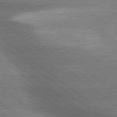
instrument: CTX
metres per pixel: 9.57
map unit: lApd
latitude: 79.6505
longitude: -118.1578
